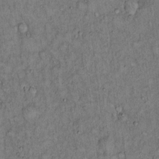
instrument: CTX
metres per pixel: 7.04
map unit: Hto
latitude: 14.3846
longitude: -57.4426
